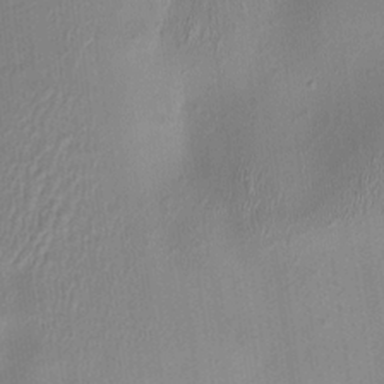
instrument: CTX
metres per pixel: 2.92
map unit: HNhu
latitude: 3.1781
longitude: -7.4615
